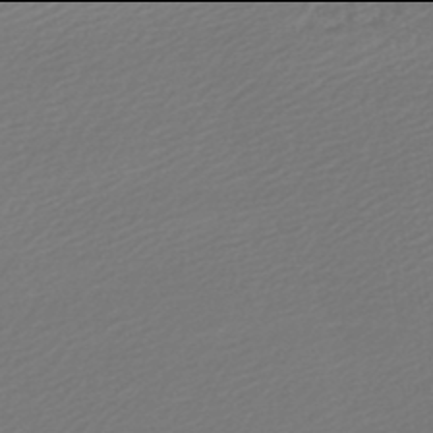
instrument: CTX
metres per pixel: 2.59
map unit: lHb
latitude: -46.0094
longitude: 60.1984
